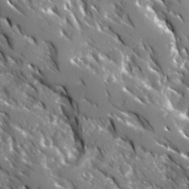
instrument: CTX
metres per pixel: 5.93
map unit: Ave
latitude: 16.3278
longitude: -130.8569
